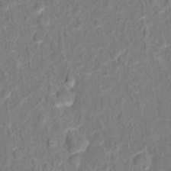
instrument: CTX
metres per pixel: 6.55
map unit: Hto
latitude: 12.8758
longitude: -38.3089
